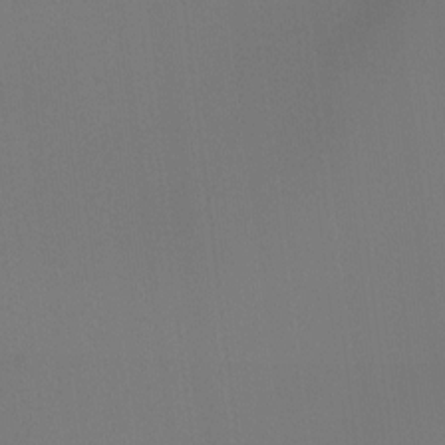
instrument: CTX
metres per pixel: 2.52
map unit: Ht
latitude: -15.4266
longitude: -51.6882
